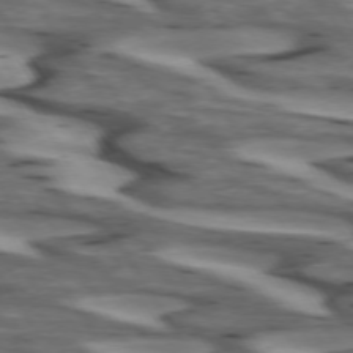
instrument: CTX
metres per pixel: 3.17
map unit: lApd
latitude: 73.0648
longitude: -56.9513
